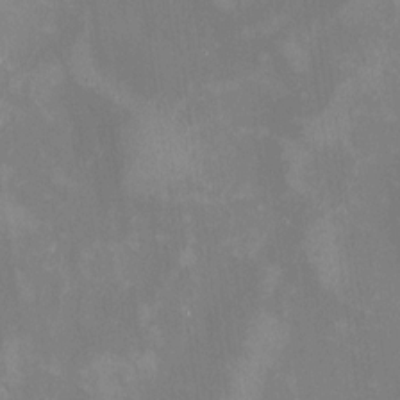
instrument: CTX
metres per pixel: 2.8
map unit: HNhu
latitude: 11.3671
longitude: 8.6707
